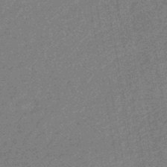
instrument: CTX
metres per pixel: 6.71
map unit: eHb
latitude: -44.7652
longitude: 88.5196
